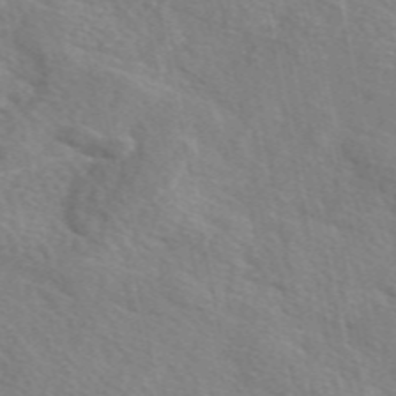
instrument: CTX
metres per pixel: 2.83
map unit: eAb
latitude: 49.5182
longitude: 117.4265
